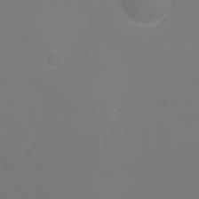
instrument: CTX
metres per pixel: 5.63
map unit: Ht
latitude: -1.2565
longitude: -18.1766
